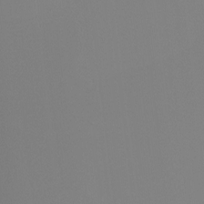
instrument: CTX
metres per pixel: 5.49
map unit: Ht
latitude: -4.4440
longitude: -60.9136
